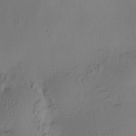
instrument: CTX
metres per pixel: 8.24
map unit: HNhu
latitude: 8.3467
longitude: 15.2754
